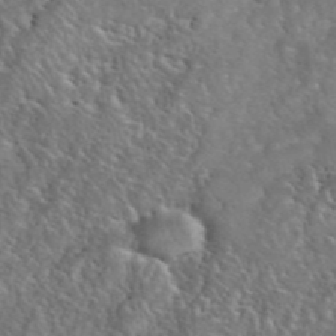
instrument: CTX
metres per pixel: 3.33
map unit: eHh
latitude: 40.8569
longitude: -56.8380
